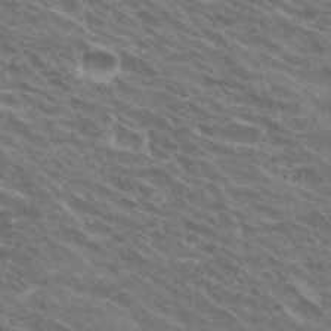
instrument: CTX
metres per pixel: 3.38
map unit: Hto
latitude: 31.8962
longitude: -43.4804
